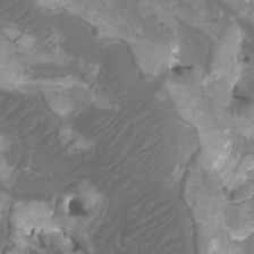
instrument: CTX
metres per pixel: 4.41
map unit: Htu
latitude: -6.4251
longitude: -76.0822
